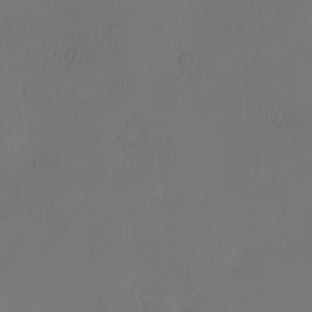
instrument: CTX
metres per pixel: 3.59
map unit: eHh
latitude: -3.4643
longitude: 17.2376
